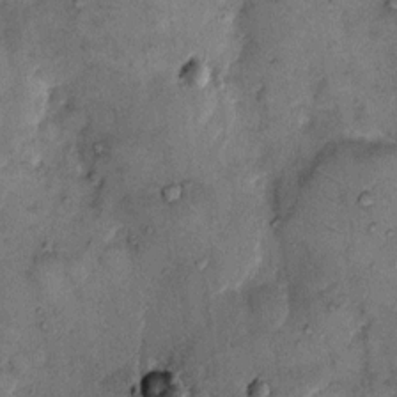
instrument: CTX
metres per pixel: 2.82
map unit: eHh
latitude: 11.0081
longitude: -62.9514
